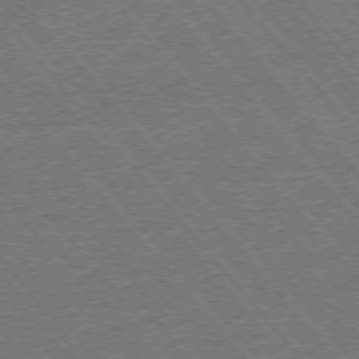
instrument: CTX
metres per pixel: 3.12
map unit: Ap
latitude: -76.6518
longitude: -96.2522
